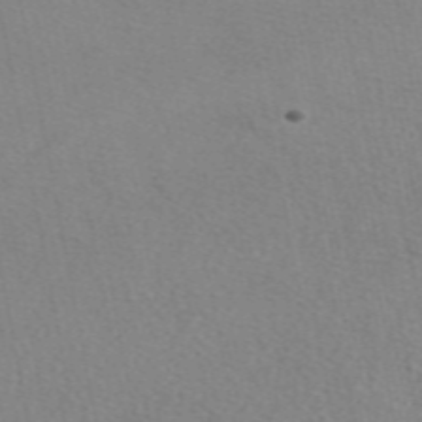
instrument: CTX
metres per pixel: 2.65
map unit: eAb
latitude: 49.2159
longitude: 111.3887
